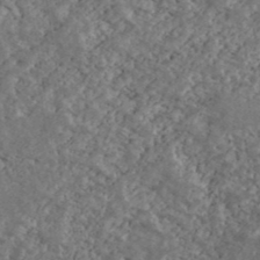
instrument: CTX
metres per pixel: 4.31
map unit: Ave
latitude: 40.2711
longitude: -111.2537
